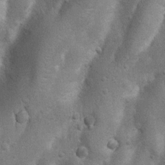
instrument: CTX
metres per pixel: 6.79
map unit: Nhu
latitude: 7.2348
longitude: -22.6679
